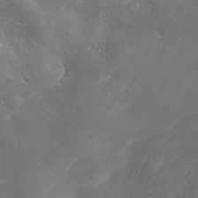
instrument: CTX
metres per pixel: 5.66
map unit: Ave
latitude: 10.3656
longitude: -106.1767
